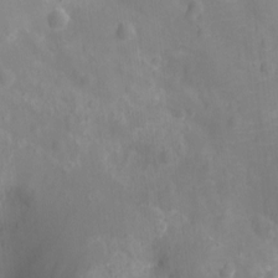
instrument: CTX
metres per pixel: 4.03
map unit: Ht
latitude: -12.9731
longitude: -24.7624
